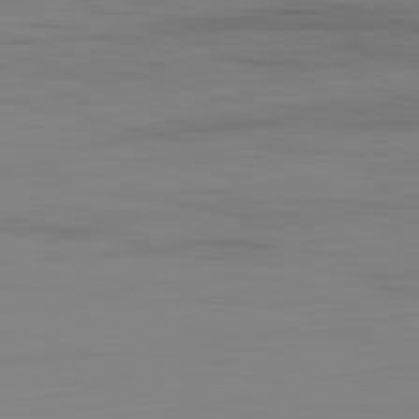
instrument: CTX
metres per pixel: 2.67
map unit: Hpe
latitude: -82.2928
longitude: 17.9556
